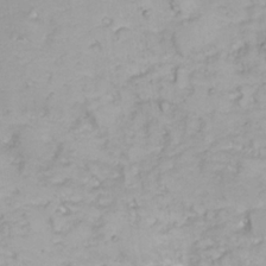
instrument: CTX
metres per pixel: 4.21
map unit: Nhu
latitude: 23.3104
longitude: -60.6490
